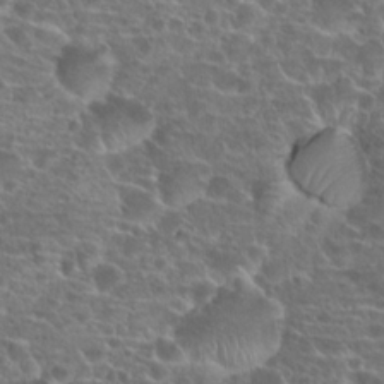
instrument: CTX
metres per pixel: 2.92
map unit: Hto
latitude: 19.9717
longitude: -40.7624
